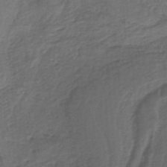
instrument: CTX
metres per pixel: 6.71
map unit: HNb
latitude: -35.0297
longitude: 59.8422
